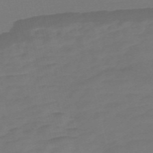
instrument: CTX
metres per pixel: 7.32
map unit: Nve
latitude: -57.7855
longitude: 65.8423
